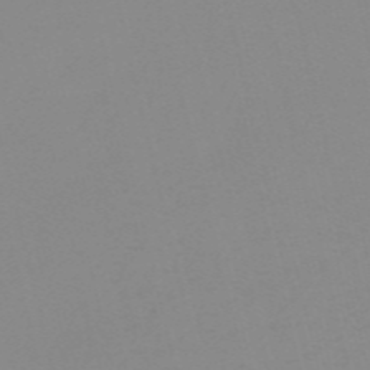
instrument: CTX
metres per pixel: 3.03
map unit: HNb
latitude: -56.2361
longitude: -42.7624
